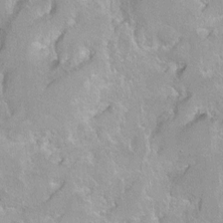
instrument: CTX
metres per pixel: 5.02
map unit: Hto
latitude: 2.3089
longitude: -32.4790
